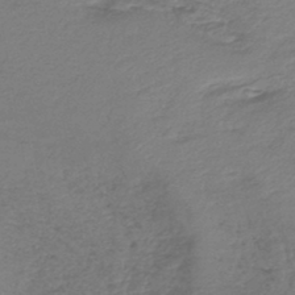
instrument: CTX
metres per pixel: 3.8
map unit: lHb
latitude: -43.6910
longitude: 60.3117
